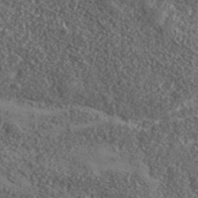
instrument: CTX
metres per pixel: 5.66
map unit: ANa
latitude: 40.5545
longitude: -90.0633
